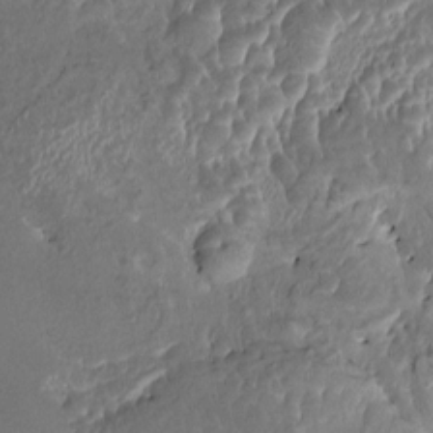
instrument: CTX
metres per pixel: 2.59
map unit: HNhu
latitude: 4.6301
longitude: 8.4251
